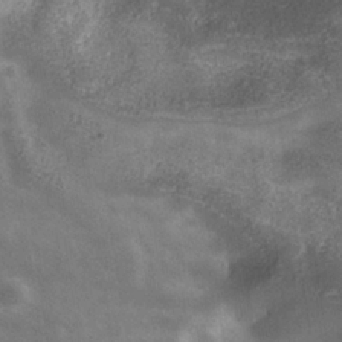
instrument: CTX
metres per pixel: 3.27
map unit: Hve
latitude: -31.2565
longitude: 93.9178
